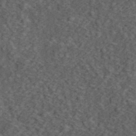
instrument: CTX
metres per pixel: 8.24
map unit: eHh
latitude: 37.5938
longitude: -79.5749
